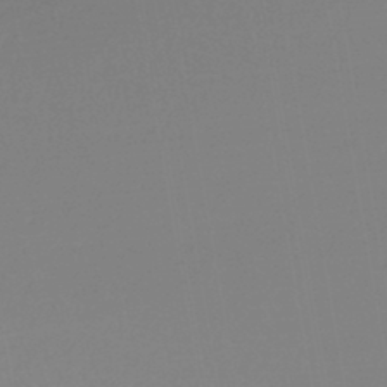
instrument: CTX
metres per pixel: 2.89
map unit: lHb
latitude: -44.3495
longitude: 59.8989
